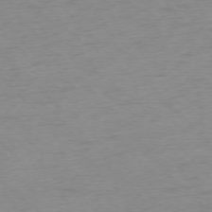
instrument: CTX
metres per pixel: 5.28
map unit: Ap
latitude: -76.5952
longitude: -63.9906
